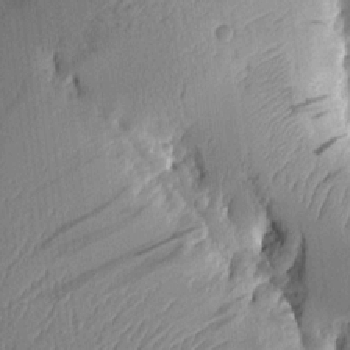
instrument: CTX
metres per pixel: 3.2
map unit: Aa
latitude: 9.8772
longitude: -127.9339
